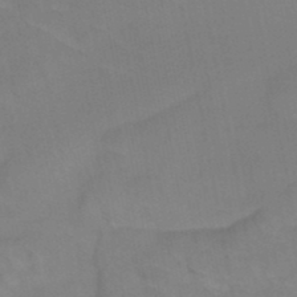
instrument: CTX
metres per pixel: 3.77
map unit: HNb
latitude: -48.7841
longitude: -50.2522
